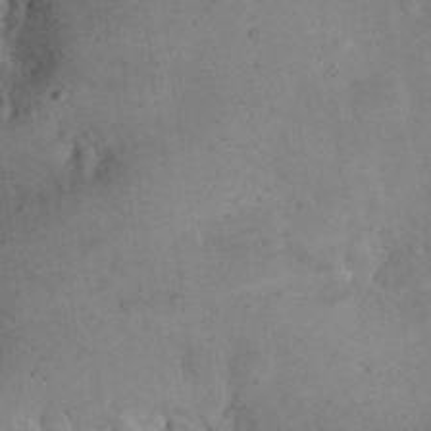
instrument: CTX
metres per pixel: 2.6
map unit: eHh
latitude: 21.3671
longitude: -60.3656
